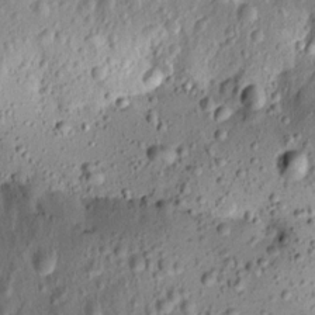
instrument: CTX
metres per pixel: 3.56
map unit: Aa
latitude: 13.2348
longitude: -140.0822
